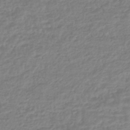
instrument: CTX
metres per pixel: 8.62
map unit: HNhu
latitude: -45.5399
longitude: 98.2550
